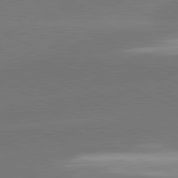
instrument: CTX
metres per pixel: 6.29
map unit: lApd
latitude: 81.8205
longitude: -155.0080
